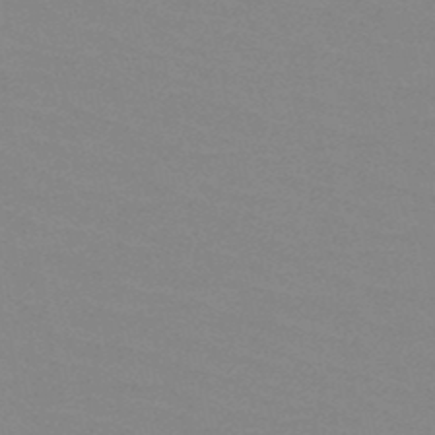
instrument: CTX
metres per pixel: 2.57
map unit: HNb
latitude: -49.3132
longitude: -49.6505
